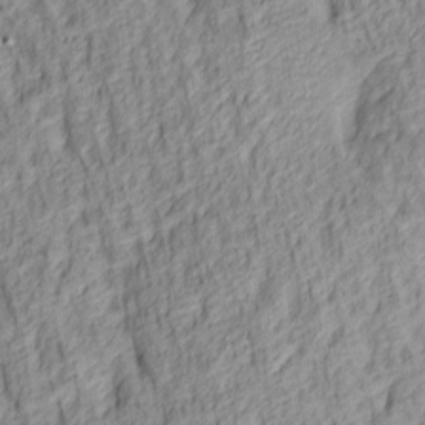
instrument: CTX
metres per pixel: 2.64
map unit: lAa
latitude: 4.8947
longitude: -115.9528
